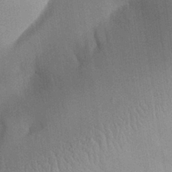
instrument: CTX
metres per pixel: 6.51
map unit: Aa
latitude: 30.3279
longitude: -144.1200
